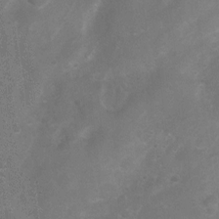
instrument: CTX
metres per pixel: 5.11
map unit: Nhu
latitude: 4.0633
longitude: -25.1025
